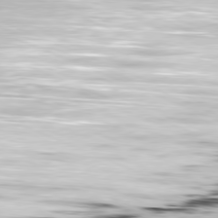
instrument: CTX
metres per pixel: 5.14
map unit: Ap
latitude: -81.6533
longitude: -70.3845
